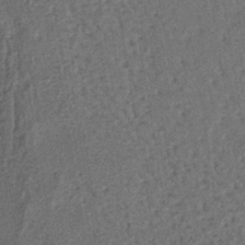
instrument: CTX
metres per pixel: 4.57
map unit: lHb
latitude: -39.4644
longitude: 62.5196
